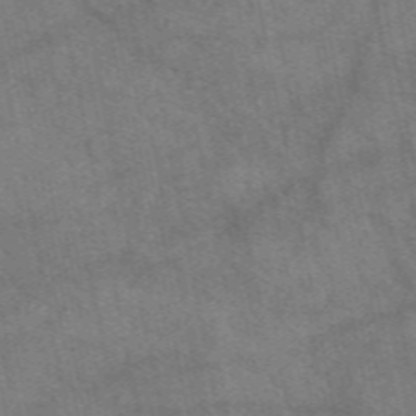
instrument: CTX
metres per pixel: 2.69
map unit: eAb
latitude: 50.8758
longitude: 115.0486
